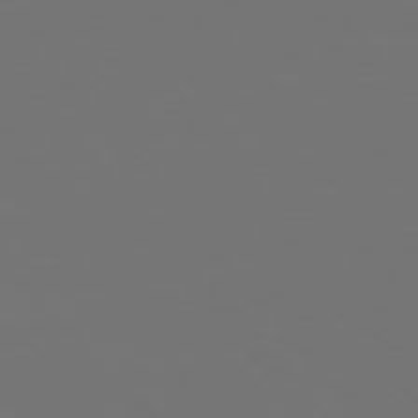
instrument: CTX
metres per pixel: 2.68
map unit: Hpe
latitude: 76.4790
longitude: -169.7639
